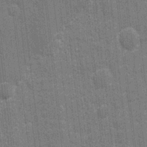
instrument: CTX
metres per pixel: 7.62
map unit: eHh
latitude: 7.2537
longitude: -74.4601
